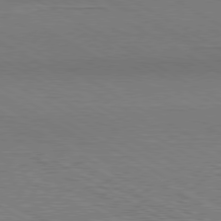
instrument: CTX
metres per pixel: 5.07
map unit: Hpe
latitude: -80.7086
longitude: 20.4251
